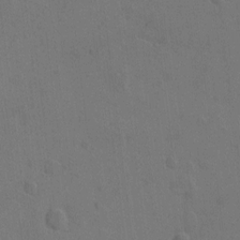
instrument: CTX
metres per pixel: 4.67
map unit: Hto
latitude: 6.9703
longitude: -62.8758
